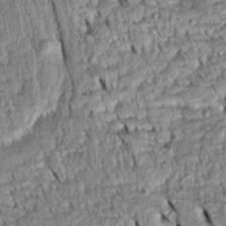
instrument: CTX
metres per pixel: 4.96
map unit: Htu
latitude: -5.7099
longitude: 153.6155
